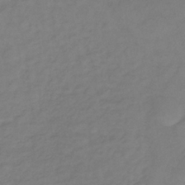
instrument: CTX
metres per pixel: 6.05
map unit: lHb
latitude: -34.2928
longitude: 66.4440
